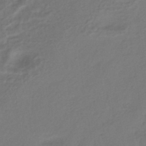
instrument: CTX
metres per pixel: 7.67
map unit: eHh
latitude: -42.1038
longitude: -32.5735
